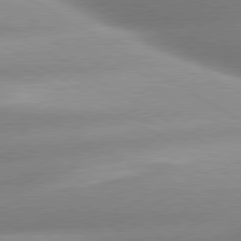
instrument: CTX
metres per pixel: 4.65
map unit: lApd
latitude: 80.0255
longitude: -157.2725
